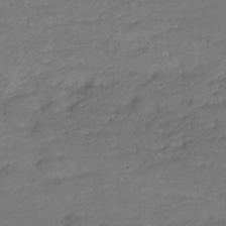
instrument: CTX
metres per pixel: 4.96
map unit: Hve
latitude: -27.8233
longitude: 91.0865
